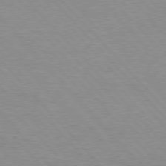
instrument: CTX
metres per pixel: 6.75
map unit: Hpe
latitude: 76.7246
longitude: -152.2145
